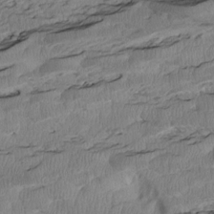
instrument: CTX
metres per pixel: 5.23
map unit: Htu
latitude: 3.1214
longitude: 149.6911
